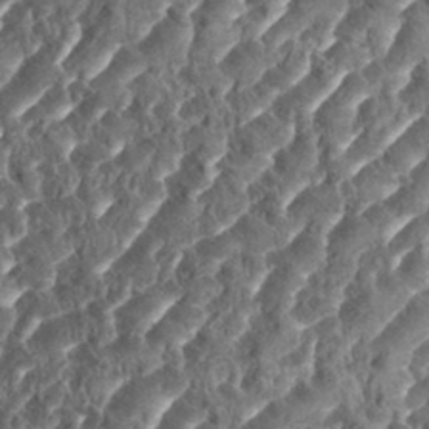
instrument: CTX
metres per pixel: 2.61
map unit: eHh
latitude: 35.1403
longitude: -137.2915
